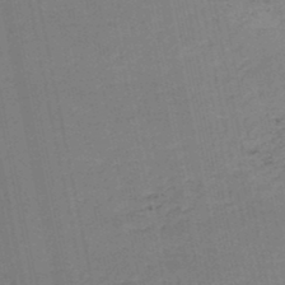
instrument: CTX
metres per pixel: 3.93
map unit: HNb
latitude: -48.3873
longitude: 58.7841
